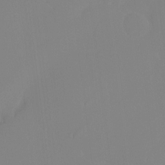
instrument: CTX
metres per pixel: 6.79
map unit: Ht
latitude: -14.3307
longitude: -51.7449
